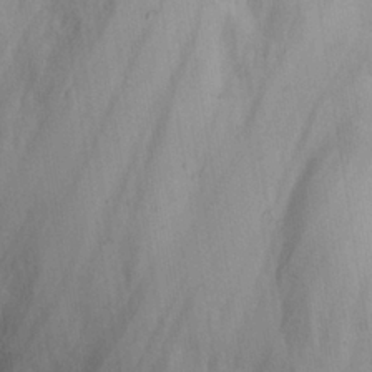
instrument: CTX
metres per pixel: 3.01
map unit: eHh
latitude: 26.3278
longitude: -65.3860
